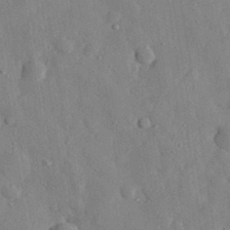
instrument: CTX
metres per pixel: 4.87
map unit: eHh
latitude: 29.9528
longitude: -76.3278
